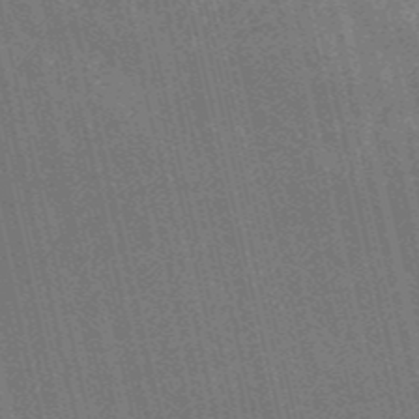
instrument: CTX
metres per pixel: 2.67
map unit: HNb
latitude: -51.9367
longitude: -41.2159
